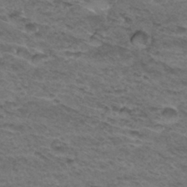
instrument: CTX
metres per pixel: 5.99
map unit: Hto
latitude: 32.9136
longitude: -47.5371
